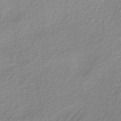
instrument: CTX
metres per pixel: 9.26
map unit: HNb
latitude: -36.4818
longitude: 55.4266
